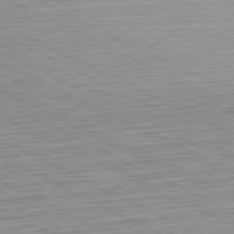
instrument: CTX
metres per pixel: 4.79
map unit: Hpe
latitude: -81.4077
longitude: 9.9367
